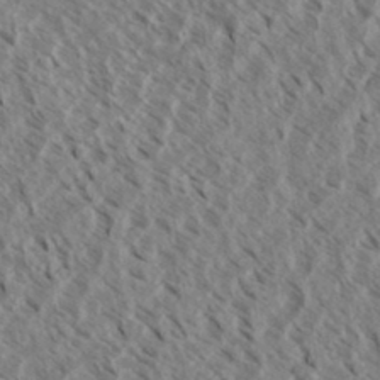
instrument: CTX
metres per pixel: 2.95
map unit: eHh
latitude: 34.4034
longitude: -139.8016
